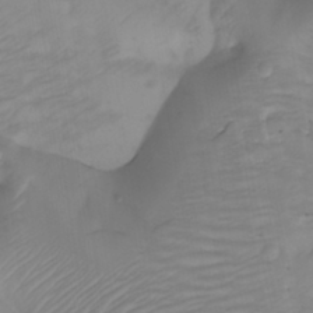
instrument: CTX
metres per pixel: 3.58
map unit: Nhu
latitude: -4.4629
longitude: -84.8569
